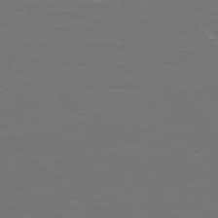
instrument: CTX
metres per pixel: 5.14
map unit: Ap
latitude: -74.6519
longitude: -76.7435
